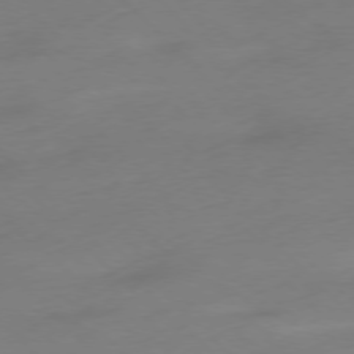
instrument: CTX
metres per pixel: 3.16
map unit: Ap
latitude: -77.5021
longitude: -68.6302
